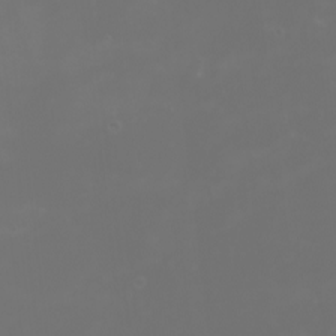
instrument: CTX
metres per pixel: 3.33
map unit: Nhu
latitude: -2.0472
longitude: -76.9513
